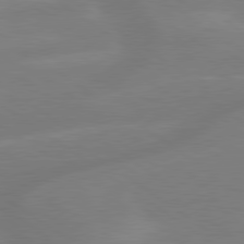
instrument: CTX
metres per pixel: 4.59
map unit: lApd
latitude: 79.2537
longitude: -142.6680
